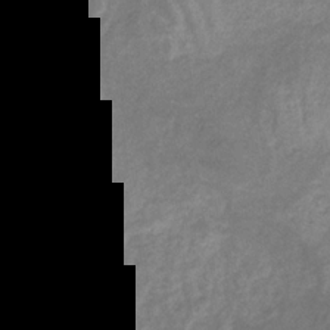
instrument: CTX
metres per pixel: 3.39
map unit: HNb
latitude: -32.1228
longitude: 61.5777
